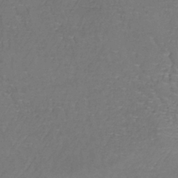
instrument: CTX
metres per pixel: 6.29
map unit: lHb
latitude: -38.3495
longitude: 61.4454
